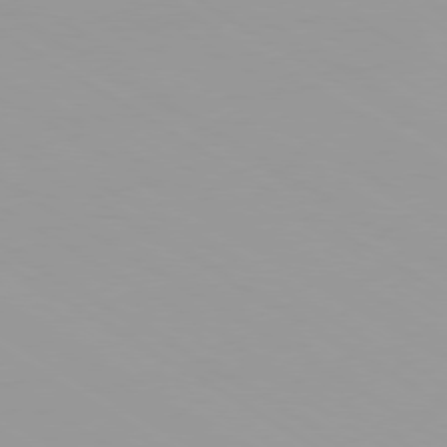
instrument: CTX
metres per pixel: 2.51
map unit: Ap
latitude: -79.7099
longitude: -93.0269
